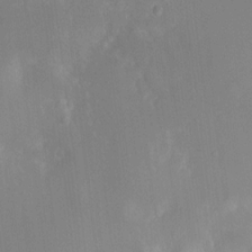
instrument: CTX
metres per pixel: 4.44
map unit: HNhu
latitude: 7.7261
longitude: -5.3859
